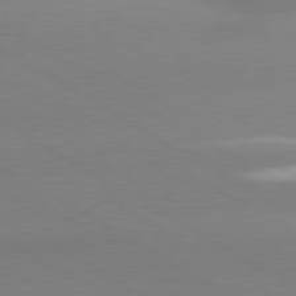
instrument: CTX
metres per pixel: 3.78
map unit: lApd
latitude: 80.3089
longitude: -152.6869
